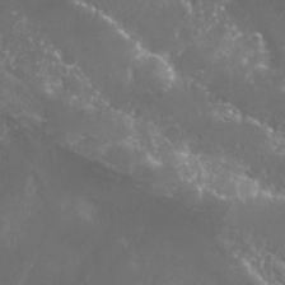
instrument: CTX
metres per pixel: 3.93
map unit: Nhu
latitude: 25.8394
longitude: -60.4034
